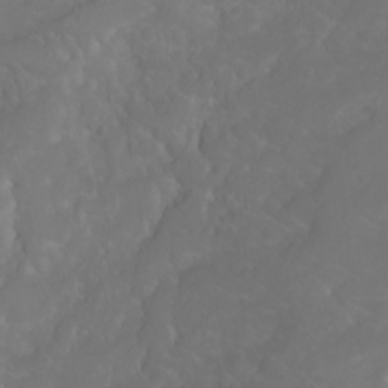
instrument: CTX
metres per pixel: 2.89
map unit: eHh
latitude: 0.8569
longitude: -55.6316
